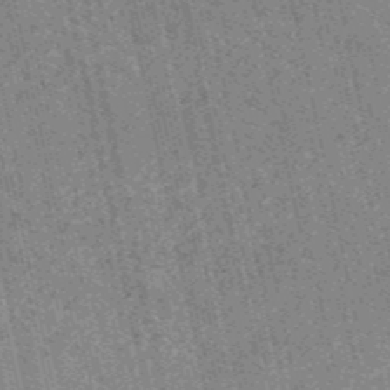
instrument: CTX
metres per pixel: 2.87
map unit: HNb
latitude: -52.9919
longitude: -38.4979
